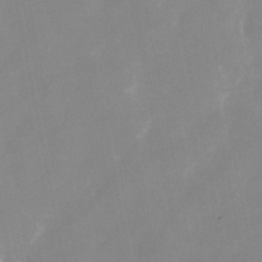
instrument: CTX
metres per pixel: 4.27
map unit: Nhu
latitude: -25.2187
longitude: -69.9339
